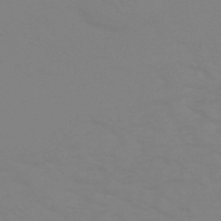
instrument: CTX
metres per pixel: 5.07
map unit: HNhu
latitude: -45.9178
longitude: 90.7464
